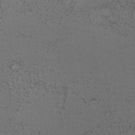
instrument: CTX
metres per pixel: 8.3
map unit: ANa
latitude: 40.1955
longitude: 29.0298
